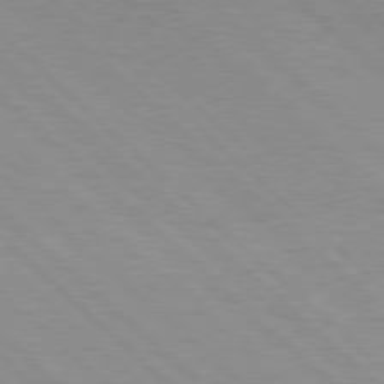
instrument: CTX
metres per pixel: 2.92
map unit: Hpe
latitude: 77.5182
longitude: -127.8395
